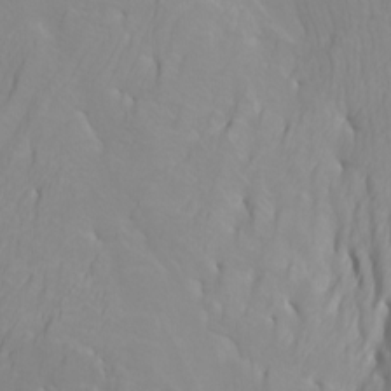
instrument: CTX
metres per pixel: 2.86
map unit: Htu
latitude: -6.3495
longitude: -71.6694
